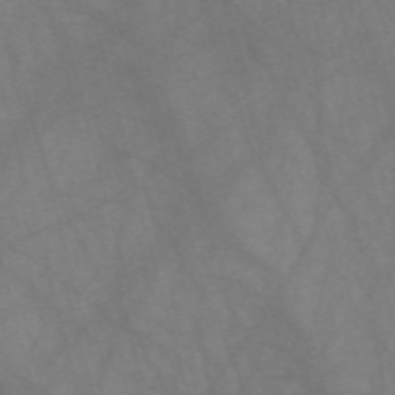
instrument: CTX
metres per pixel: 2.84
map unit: Nve
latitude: -58.6896
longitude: 64.0472
